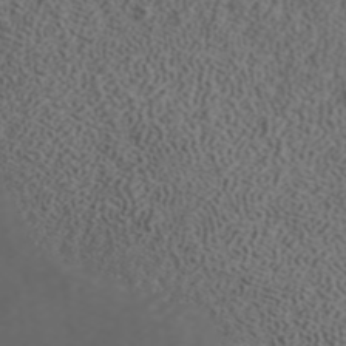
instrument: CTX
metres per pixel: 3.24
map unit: ANa
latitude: 43.1592
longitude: 28.6519
